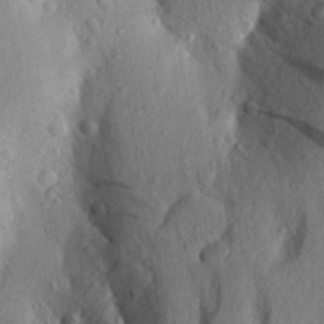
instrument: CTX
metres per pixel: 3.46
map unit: Aa
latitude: 28.2711
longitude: -148.3467
